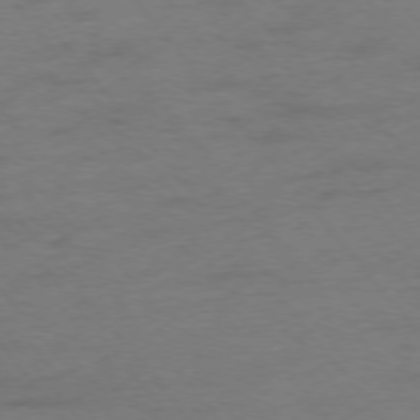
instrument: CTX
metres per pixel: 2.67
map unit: Ap
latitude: -75.8234
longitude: -72.7058
